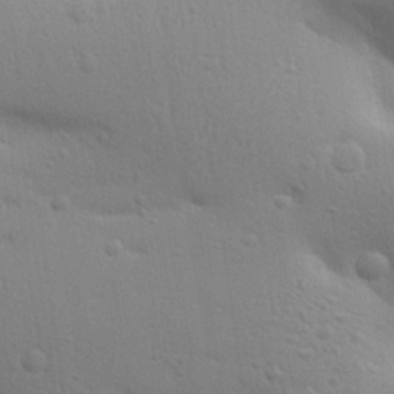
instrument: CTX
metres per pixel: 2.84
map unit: Aa
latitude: 27.0459
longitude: -130.3846
